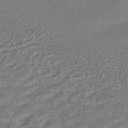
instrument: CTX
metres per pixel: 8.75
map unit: eHb
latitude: -42.5006
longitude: 84.7085
